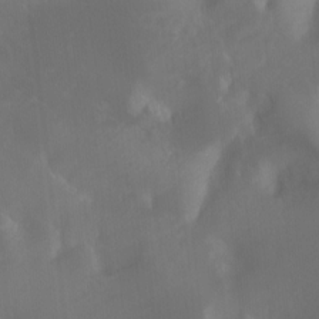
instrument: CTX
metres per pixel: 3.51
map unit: Nhu
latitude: -13.3888
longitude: -70.6301
